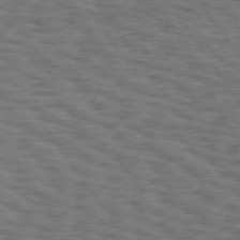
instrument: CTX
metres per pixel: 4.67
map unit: Hpe
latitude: 74.9514
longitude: -135.7071
